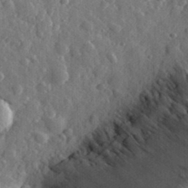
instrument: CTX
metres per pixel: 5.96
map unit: eHh
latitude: 34.3089
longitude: -80.3089
